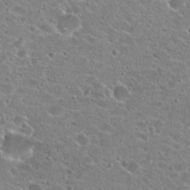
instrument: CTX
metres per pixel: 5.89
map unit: Hto
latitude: 23.1025
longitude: -43.2726
